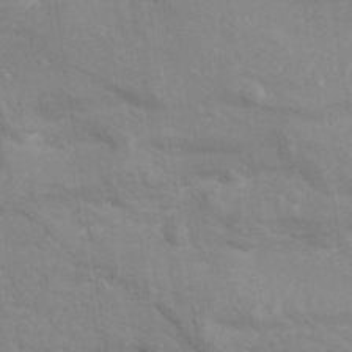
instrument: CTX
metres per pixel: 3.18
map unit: Nhu
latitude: 26.2901
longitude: -62.4790
